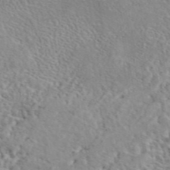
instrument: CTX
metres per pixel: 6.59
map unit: eAb
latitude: 44.5734
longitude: 114.7841
